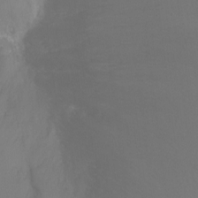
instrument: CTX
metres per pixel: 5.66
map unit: Ht
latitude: -6.5384
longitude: -33.4993
